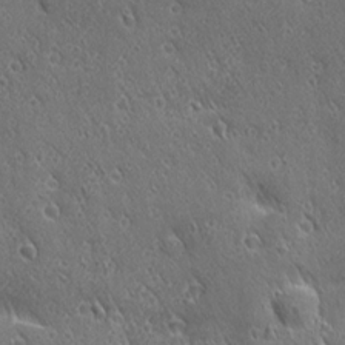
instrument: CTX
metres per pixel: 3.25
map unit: Ave
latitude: 21.6316
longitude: -137.2159
